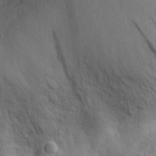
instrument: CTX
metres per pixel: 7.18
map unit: Aa
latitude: 29.9906
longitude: -145.1592
